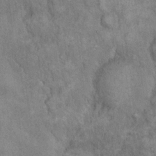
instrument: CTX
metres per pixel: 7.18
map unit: eHh
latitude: 17.8583
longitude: -62.2712
